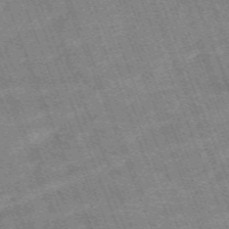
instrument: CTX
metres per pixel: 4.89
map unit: HNb
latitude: -54.2362
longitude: -48.3845
